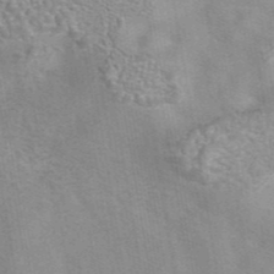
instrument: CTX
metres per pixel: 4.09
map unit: eAb
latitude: 42.2712
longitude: 107.2943
